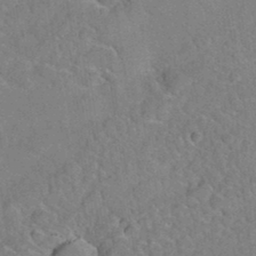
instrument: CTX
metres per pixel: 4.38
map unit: Hto
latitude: 35.4993
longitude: -48.3656
